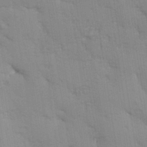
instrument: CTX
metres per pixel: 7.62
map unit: Aa
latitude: 33.3293
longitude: -144.6490
